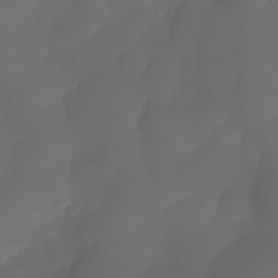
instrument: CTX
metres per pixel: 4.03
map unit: Nhe
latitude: -34.1228
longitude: -145.1781
